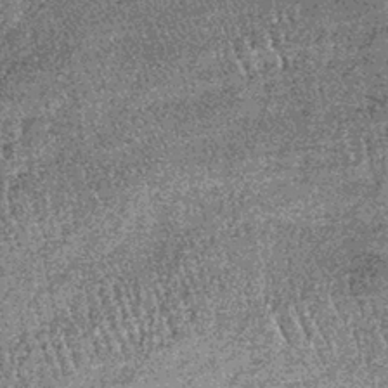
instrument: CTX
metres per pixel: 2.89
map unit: lHb
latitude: -38.9919
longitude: 67.1809
